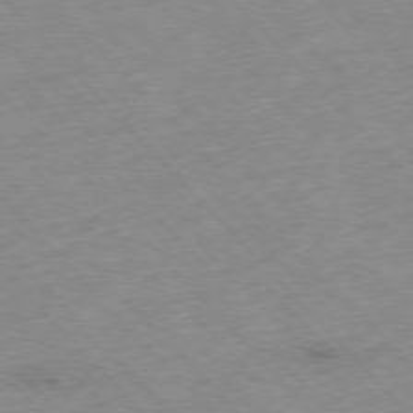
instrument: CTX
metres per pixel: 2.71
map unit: Hpe
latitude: -77.1809
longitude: -17.5749
